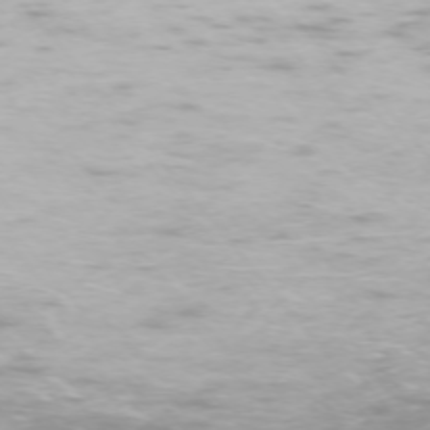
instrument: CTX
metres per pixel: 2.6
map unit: Ap
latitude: -74.5763
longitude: -74.1578
